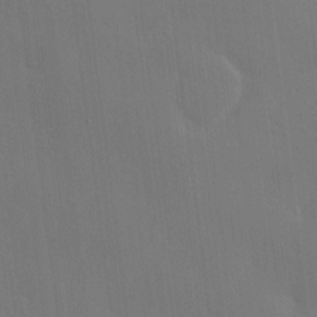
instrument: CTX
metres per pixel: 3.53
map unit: Nve
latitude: -8.9542
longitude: 175.6343
